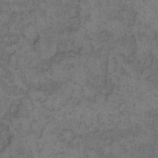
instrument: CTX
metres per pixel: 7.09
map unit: eHh
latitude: 12.0633
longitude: -63.5938
